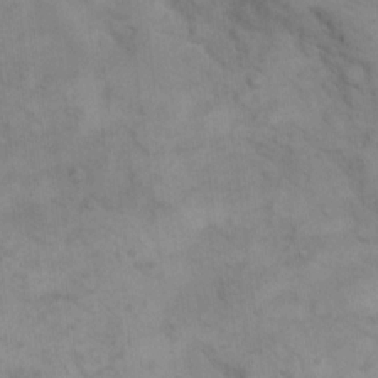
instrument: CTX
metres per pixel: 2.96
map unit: eHh
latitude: 16.4412
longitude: -66.1199
